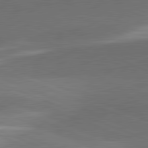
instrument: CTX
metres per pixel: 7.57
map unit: lApd
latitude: 81.7261
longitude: 136.8786
